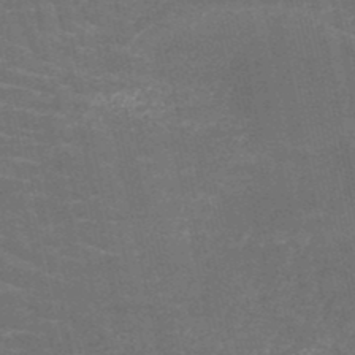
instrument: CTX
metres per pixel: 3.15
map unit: HNb
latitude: -50.8408
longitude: -48.2522
